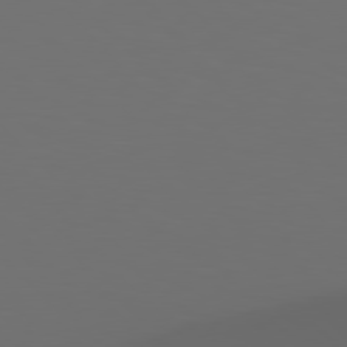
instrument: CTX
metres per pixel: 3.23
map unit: Hpe
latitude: 77.9528
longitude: -166.1011
